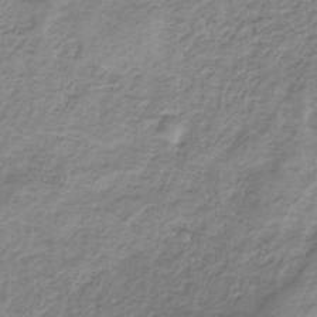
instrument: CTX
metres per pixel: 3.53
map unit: HNb
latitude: -33.3321
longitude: 60.4818
